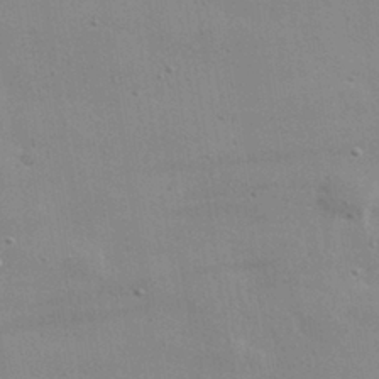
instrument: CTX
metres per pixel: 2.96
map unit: lHvf
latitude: 31.6127
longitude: -89.6127
